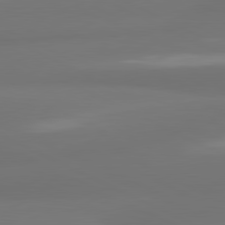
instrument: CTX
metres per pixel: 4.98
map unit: lApd
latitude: 80.9514
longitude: -165.1592
